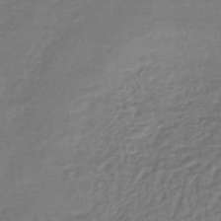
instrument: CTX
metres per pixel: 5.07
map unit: lHb
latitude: -42.3873
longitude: 66.1039
